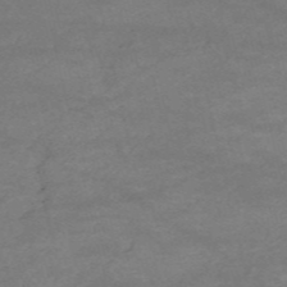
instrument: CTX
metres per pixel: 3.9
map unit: HNb
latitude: -54.9731
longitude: -44.5168
